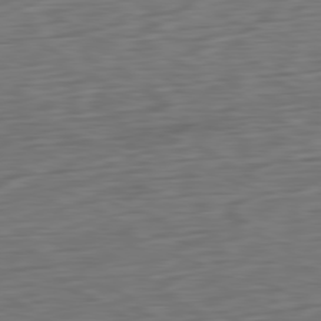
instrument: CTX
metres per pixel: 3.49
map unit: Ap
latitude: -80.6519
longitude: -68.7435
